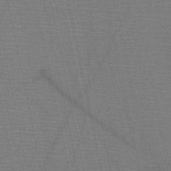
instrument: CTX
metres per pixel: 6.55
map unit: HNb
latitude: -47.5588
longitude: -40.0633
